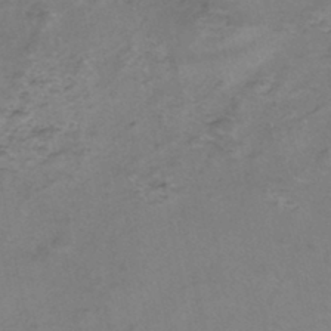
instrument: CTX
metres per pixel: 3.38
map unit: eHh
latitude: -45.5588
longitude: -30.0255
